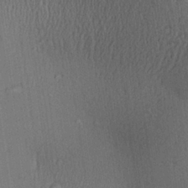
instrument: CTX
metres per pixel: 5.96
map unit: Aa
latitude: 27.8017
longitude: -137.8961
